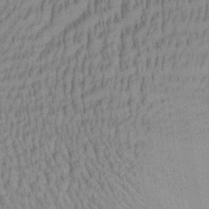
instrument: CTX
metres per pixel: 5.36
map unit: Aa
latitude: 28.8758
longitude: -137.6883
